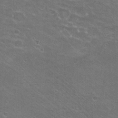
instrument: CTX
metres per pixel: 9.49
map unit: Hto
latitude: 21.8017
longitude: -43.4993
